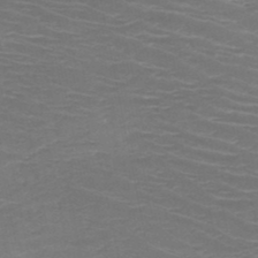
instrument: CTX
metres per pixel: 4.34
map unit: HNb
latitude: -49.1998
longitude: -46.3845
